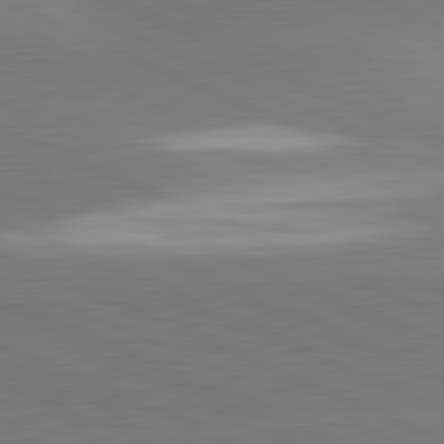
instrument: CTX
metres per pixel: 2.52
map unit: lApd
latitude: 81.7450
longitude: -155.1781
